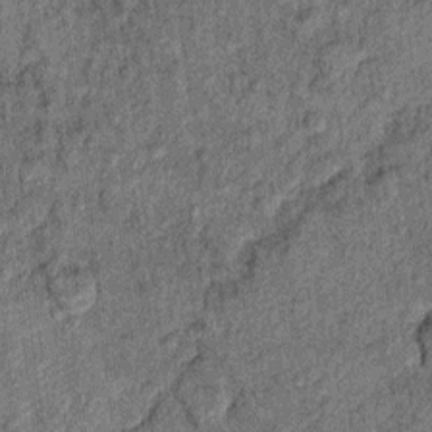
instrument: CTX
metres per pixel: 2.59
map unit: Ht
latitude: 8.9703
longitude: -37.5371
